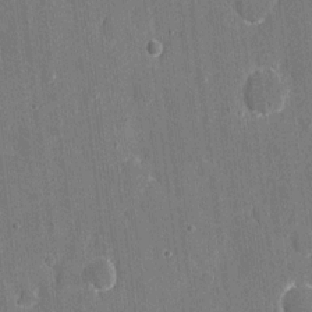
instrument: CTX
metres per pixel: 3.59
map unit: eHh
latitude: 6.6490
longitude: -67.8583
